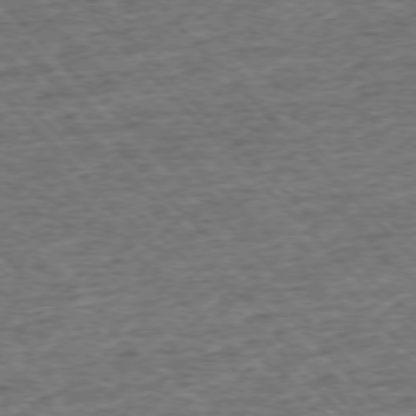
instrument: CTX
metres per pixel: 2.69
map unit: Ap
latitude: -75.7289
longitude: -91.8205
